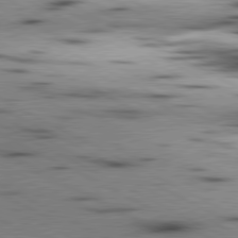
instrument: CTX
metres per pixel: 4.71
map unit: lApd
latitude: 80.5924
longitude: 156.3873
